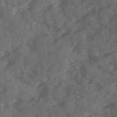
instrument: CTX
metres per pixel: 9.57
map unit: Ave
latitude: 18.6490
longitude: -130.9703
